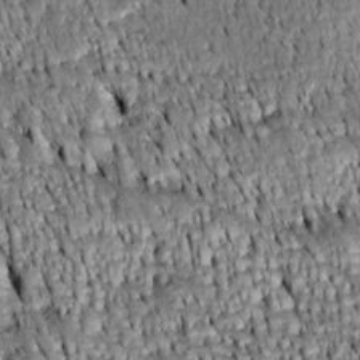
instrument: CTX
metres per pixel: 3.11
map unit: Htu
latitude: -3.6721
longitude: 151.9178
